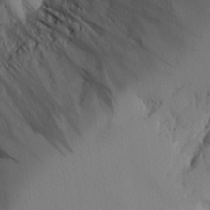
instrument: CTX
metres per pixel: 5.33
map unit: Aa
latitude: 25.3670
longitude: -131.3671
